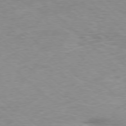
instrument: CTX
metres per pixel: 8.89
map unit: Ap
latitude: -77.7289
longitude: -93.7071
